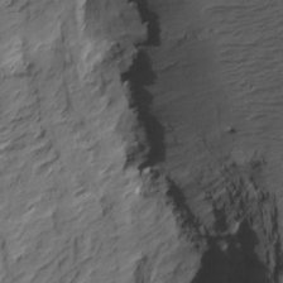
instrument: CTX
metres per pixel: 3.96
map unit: Htu
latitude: -3.1431
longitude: -178.1389
